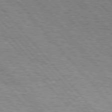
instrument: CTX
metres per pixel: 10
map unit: Hpe
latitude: 76.6490
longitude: -162.2712
